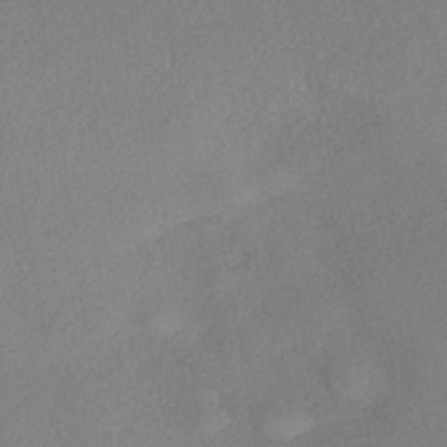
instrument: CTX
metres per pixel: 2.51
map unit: eHh
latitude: -41.1242
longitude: 120.3306
